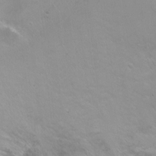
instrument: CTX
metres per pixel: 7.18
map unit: Ht
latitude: -6.6707
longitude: -33.0836
